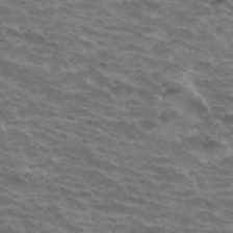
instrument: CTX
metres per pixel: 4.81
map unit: Hto
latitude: 33.0836
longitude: -41.5749
